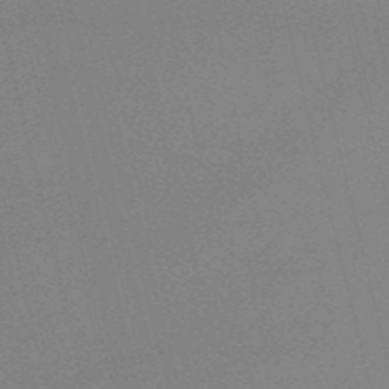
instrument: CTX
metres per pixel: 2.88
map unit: HNb
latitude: -52.4440
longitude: -41.6127
